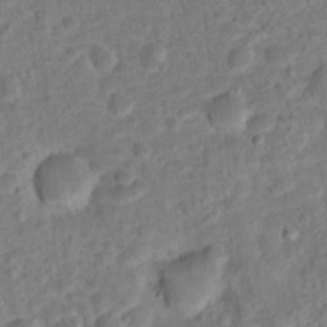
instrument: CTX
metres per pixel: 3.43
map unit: Hto
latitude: 14.9703
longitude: -38.8569
